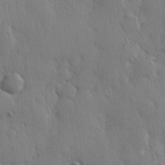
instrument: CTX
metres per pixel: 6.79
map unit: Hve
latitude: 27.1214
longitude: 150.2362
